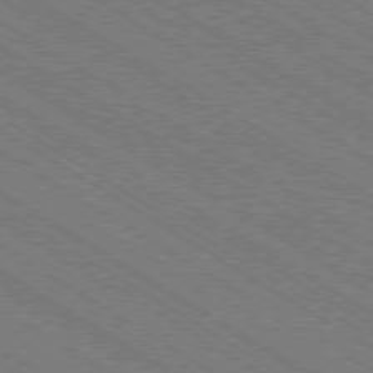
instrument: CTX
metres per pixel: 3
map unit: Ap
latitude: -79.5966
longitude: -79.3482
